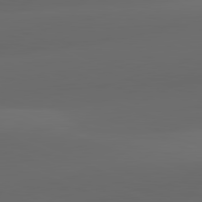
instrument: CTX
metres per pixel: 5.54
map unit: lApd
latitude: 81.9339
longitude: 131.4643
